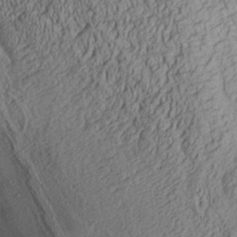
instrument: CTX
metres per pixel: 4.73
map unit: Aa
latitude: 28.1767
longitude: -134.9513
